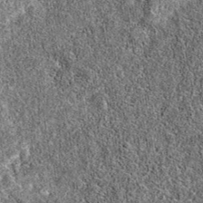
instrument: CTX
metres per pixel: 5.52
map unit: eAb
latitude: 36.3845
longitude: 110.8597
